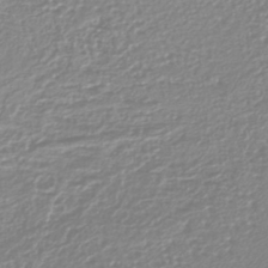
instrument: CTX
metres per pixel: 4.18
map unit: lHb
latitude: -40.4629
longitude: 64.5763
